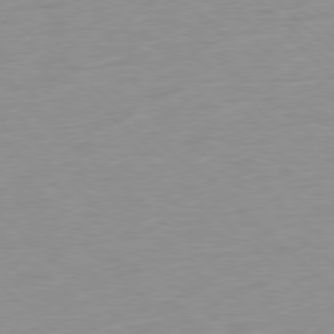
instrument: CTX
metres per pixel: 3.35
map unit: Hpe
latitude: -78.4251
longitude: -21.1403
